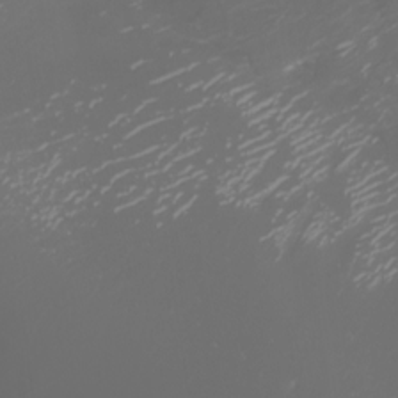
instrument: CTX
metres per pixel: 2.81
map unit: Nhu
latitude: -6.5573
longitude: -90.2900
